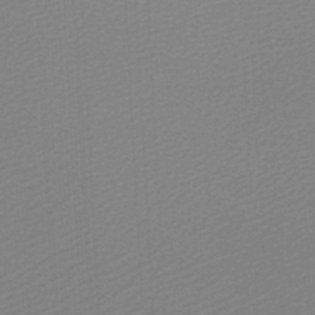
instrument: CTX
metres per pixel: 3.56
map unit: lHb
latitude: -46.7274
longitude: 64.1606
